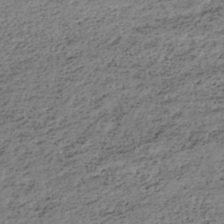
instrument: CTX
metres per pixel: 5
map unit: HNhu
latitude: -46.5762
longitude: 30.4629
